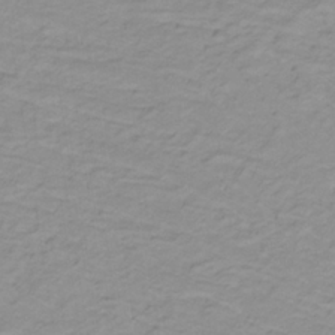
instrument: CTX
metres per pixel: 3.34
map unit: lHb
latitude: -31.9367
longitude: 65.2187
